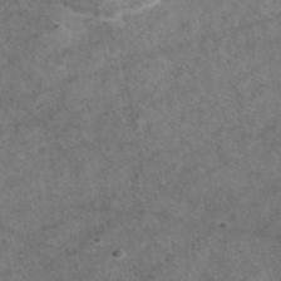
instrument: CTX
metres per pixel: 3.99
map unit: eAb
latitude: 45.3670
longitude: 107.3888
